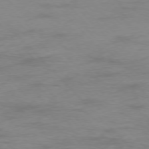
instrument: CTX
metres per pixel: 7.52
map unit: Ap
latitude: -77.1242
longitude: -69.4427
